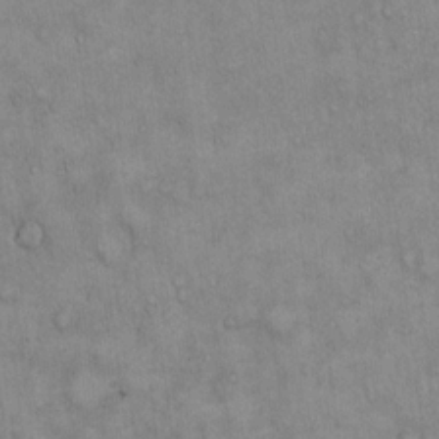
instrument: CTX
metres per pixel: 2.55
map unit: Hto
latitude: 14.8002
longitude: -60.5357
